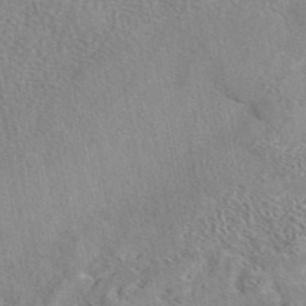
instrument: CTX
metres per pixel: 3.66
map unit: eAb
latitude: 42.5168
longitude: 104.1228
